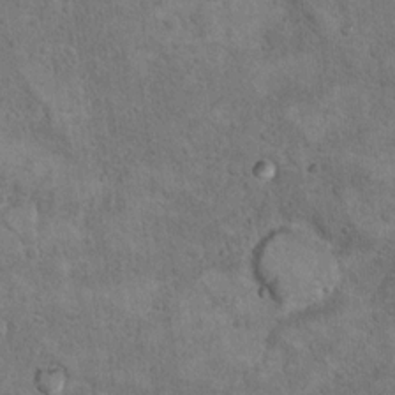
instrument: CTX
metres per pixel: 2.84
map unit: Hto
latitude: 10.2145
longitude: -36.1011
